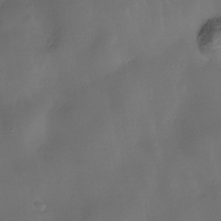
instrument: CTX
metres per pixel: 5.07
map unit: Nhe
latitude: -35.7100
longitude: -130.8569
